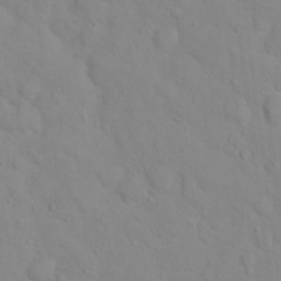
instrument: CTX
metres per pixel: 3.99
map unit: Hto
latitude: 17.3104
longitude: -36.2334
